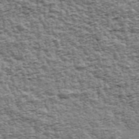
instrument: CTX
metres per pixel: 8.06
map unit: Ave
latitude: 43.0459
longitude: -111.7639
